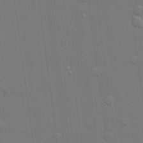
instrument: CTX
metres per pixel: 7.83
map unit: lHvf
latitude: 23.5749
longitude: 142.1416
